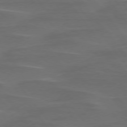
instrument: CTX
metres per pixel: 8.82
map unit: lApd
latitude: 75.8583
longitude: -79.7072
